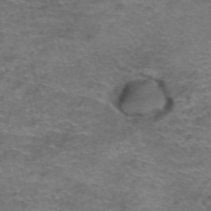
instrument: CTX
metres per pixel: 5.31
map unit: Hto
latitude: 38.8947
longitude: -41.4993
